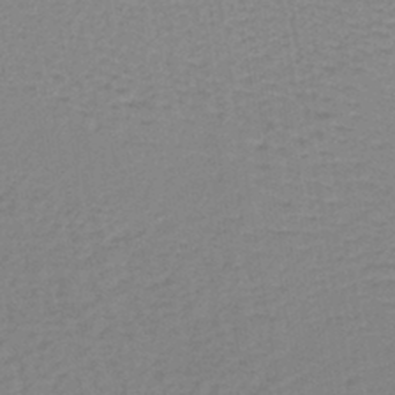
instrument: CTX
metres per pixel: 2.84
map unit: lHb
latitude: -40.6140
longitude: 63.8800
